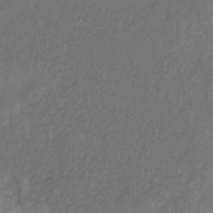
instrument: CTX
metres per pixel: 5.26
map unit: HNb
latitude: -31.1053
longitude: 62.7463
